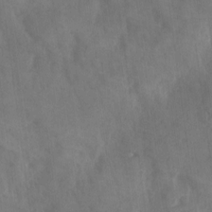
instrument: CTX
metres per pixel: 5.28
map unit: Ave
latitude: 18.1200
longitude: -131.6694
